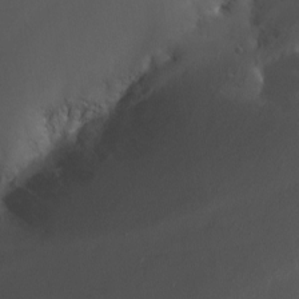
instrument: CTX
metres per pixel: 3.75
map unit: Nhu
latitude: -13.1809
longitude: -64.1578
